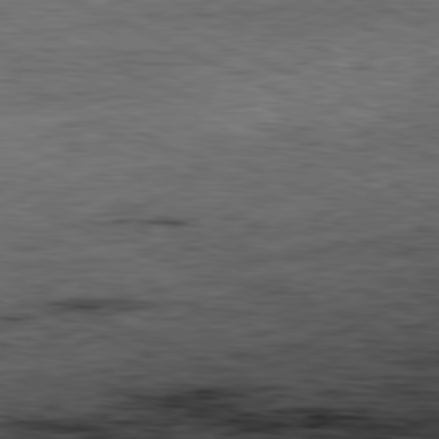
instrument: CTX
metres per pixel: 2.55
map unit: Ap
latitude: -81.1998
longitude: -90.9325
